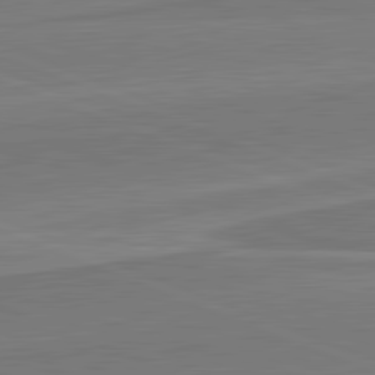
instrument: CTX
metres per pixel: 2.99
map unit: lApd
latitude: 82.0633
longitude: 140.9353
